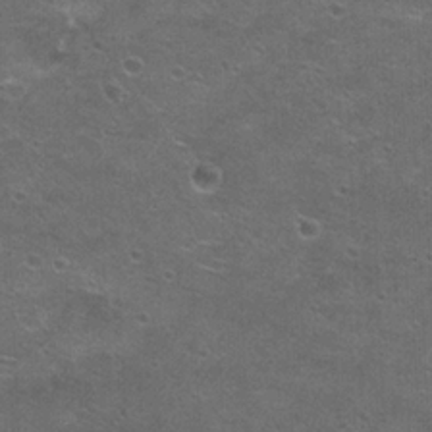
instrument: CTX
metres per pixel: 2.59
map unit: Hto
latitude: 21.3104
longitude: -43.4615
